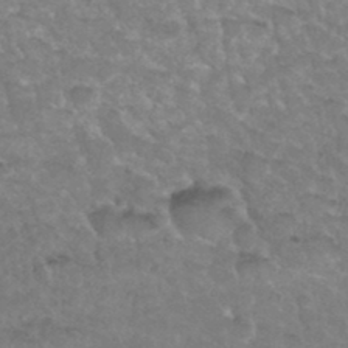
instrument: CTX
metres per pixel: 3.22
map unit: Hto
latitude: 35.6505
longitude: -49.9717
